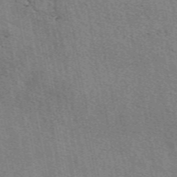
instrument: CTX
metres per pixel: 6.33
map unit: eAb
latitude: 50.5734
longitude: 108.7841
